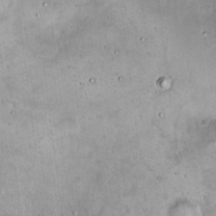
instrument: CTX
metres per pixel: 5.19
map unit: Hto
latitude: 16.8002
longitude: -59.2726
